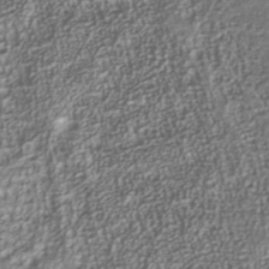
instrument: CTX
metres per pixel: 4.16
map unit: Nhu
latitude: -40.7085
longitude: -85.8206
